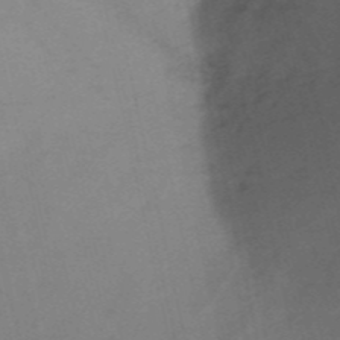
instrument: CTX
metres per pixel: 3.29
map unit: HNb
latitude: -53.8800
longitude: -47.8584
